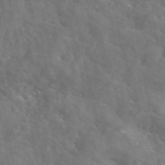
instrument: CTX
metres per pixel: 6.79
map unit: eAb
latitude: 46.0255
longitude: 127.3698
